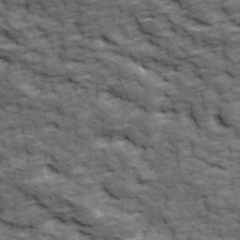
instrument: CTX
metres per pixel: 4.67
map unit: Ave
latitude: 17.8583
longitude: -135.6883
